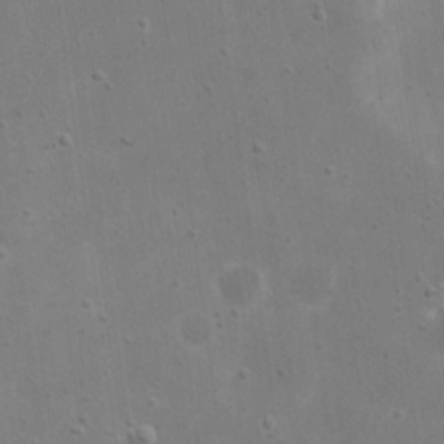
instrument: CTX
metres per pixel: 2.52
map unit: eHh
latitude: 21.4994
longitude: -67.3481
